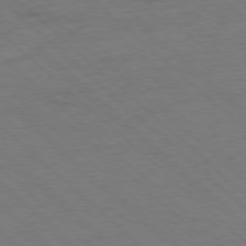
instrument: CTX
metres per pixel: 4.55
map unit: Hpe
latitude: -78.0850
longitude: 15.7667
